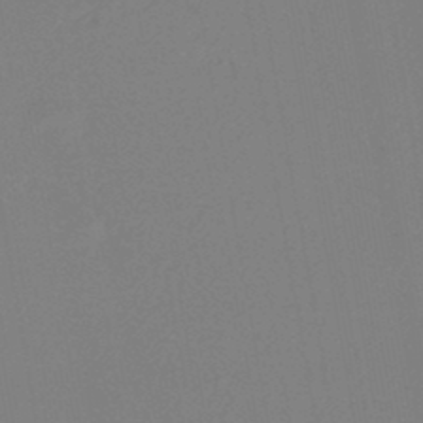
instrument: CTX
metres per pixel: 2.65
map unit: lHb
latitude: -45.6722
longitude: 74.2929
